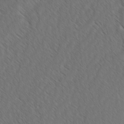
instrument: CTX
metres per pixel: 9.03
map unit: lAvf
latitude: -2.9163
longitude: -114.0633
